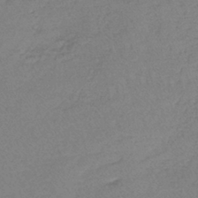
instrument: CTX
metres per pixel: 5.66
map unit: lHb
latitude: -42.0283
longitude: 59.1431
